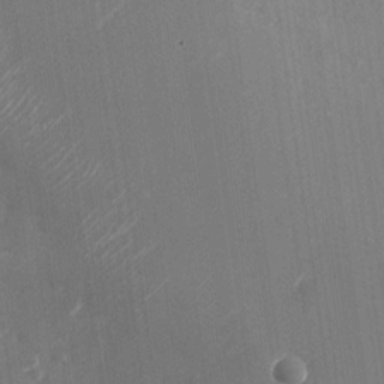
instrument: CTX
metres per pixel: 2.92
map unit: Nhu
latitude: -28.5952
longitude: -74.6302
